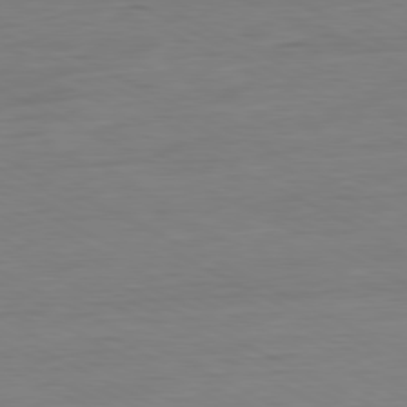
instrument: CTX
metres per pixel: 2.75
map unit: Ap
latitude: -80.9353
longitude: -77.4615
